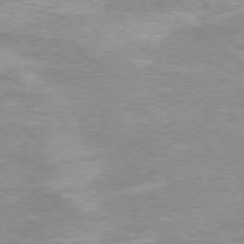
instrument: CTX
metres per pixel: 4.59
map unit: Ap
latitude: -79.2565
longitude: -82.4034
